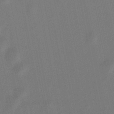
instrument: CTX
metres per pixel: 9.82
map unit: lHb
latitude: -49.2754
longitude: 71.9745
